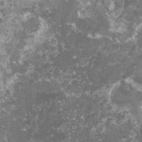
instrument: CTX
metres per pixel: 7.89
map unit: lHvf
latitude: -16.1228
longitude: -99.5371
